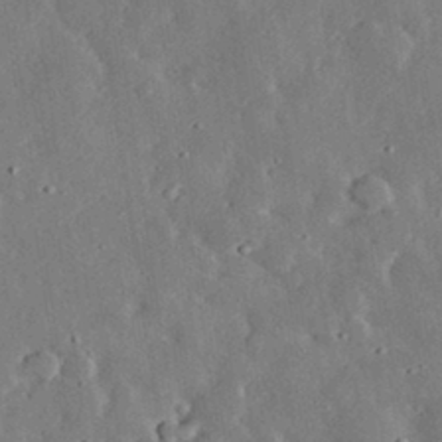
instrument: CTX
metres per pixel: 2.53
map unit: lHvf
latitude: 32.8380
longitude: -84.2712
